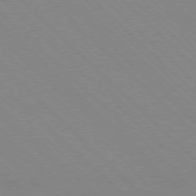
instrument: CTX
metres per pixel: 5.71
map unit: Ap
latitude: -77.5588
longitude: -66.3656
